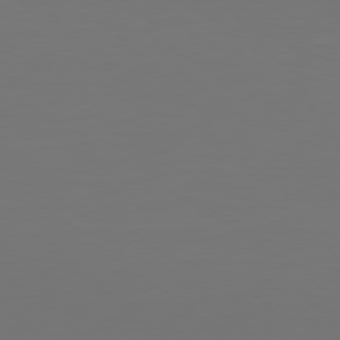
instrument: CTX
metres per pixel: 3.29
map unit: Hpe
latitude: 75.4426
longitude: -129.2726
